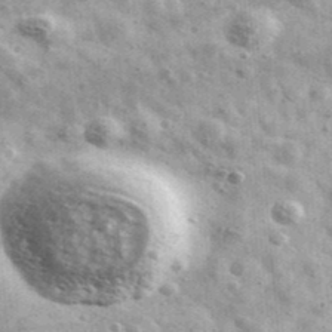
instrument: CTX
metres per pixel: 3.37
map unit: Ave
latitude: 41.1403
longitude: -106.7813
